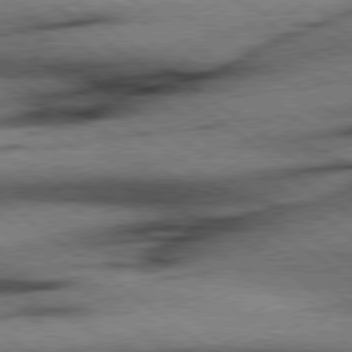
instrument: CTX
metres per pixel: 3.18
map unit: Hpe
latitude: 78.4412
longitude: -155.2348
